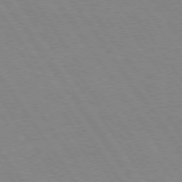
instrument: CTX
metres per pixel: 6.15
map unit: Hpe
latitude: 74.1011
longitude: -140.8380
